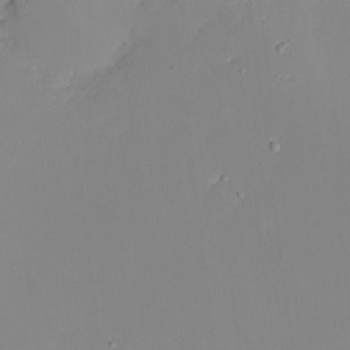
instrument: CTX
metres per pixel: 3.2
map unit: eHh
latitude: -5.2376
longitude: -86.9702
